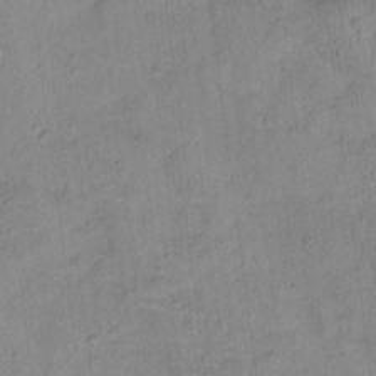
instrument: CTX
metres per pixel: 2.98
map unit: Hto
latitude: 16.0822
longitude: -40.3656
